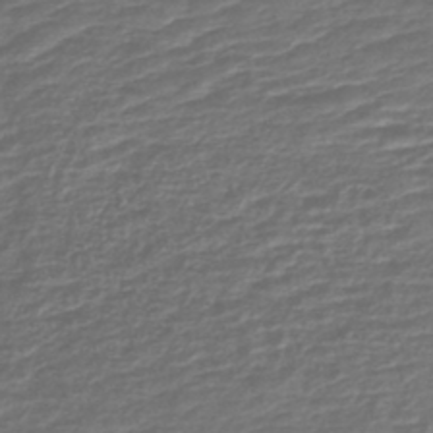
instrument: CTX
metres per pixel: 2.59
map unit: lHb
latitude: -41.8422
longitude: 75.8801
